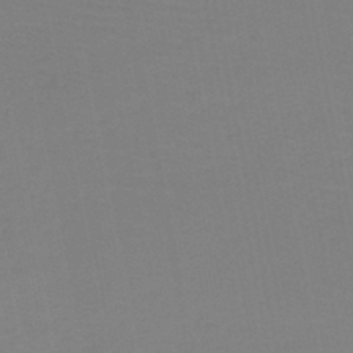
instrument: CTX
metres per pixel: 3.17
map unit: HNb
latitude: -45.8800
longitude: -44.2333
